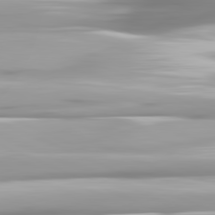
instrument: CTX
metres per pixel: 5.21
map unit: lApd
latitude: 81.8016
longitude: -139.8394
